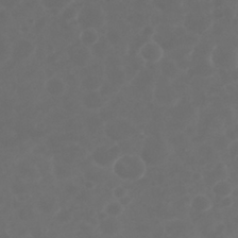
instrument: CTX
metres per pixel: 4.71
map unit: Nhu
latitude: 28.8569
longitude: -57.2914
